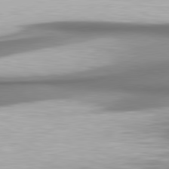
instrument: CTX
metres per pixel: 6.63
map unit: lApd
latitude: 80.4790
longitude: 179.7477
